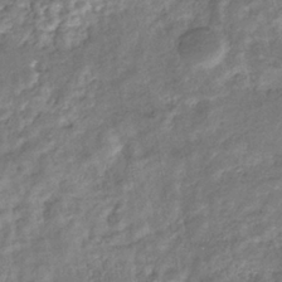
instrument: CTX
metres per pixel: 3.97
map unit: eHb
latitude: -35.5966
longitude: 76.4818
